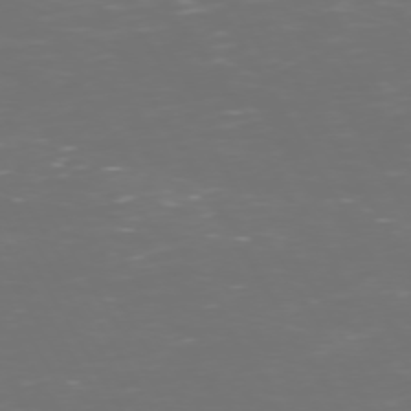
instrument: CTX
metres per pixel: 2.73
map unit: Hpe
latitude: 72.4034
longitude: -126.4790
